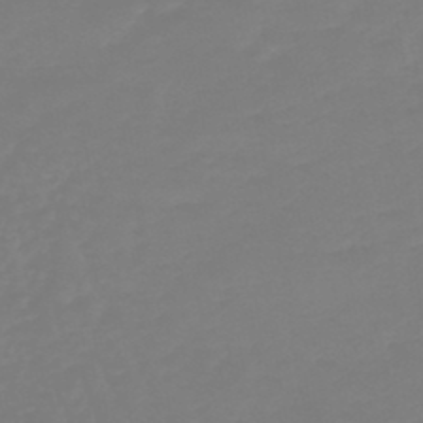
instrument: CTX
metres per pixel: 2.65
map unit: lHb
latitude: -45.7667
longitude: 72.2172
